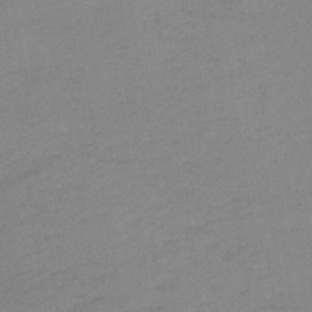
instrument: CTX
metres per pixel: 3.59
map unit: lHb
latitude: -36.9163
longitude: 68.6518
